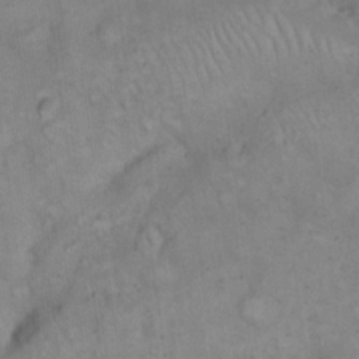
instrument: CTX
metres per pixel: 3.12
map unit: eHh
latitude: 19.5182
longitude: -61.9339
